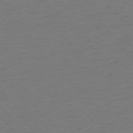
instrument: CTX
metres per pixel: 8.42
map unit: Ap
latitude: -76.8597
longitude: -85.5938
